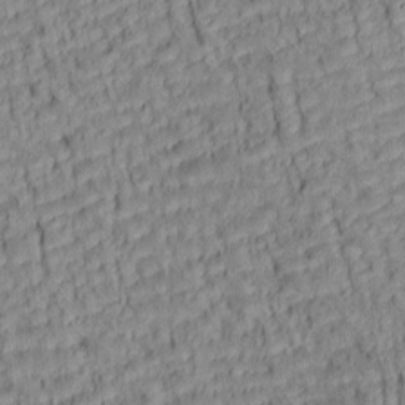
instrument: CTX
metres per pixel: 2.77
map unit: lAa
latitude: 5.9906
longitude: -115.3103
